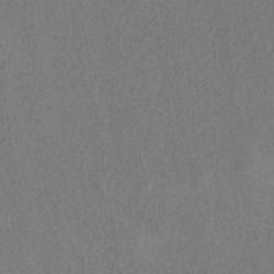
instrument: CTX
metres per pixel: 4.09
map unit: HNb
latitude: -33.8989
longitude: 54.3873
